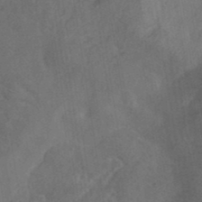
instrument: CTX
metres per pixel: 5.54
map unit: ANa
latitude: 39.3671
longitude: 29.5210
